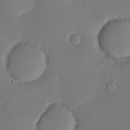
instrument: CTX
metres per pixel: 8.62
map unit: eHh
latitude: 4.5924
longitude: -75.8961
